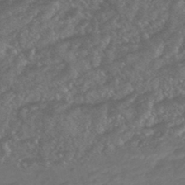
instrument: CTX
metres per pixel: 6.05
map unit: HNhu
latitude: -45.6722
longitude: 93.0108
